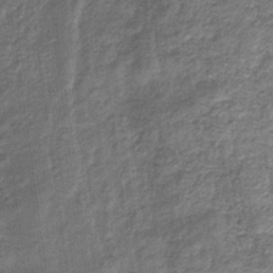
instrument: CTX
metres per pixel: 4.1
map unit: eHb
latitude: -34.1417
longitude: 76.1039
